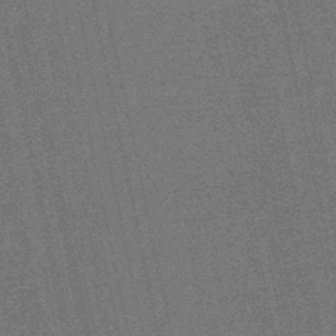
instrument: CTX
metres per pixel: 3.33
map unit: eHb
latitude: -50.1984
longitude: 79.7099
